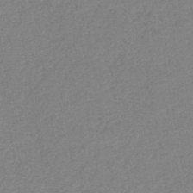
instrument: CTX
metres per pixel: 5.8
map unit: eHb
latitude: -40.8786
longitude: 80.5763
